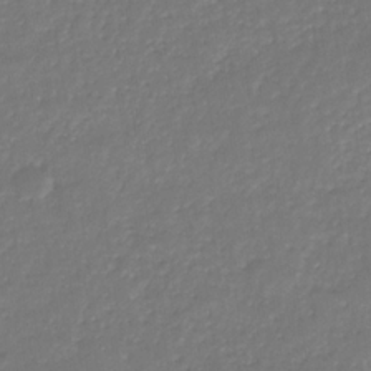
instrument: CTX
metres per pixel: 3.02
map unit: eHb
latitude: -30.8597
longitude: 73.1242
